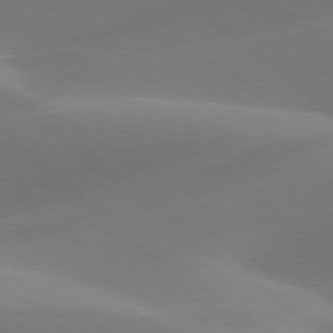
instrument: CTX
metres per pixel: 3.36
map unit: lApd
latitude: 78.2901
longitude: -51.9906
